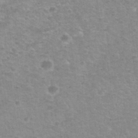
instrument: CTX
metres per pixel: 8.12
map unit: Hto
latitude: 32.8758
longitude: -50.2144
